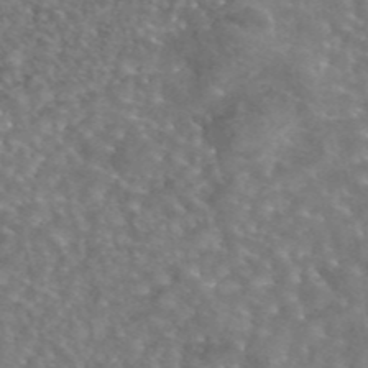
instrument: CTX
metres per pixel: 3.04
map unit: eAb
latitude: 45.0836
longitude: 108.0283
